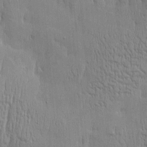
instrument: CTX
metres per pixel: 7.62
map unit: Htu
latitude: -5.3320
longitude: 174.6518
